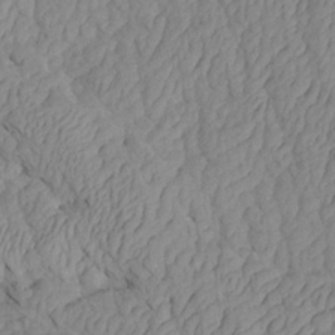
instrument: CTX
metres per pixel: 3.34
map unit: Aa
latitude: 27.8961
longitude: -133.6883
